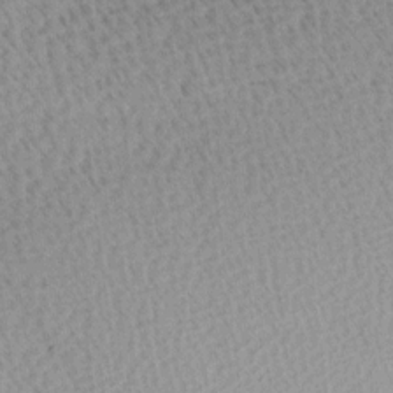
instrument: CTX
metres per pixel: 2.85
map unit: Ave
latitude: 11.1025
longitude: -107.3104
